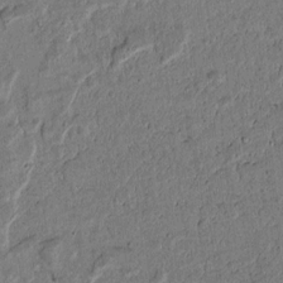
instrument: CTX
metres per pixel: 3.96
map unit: lAvf
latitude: 5.1025
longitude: 168.9352
